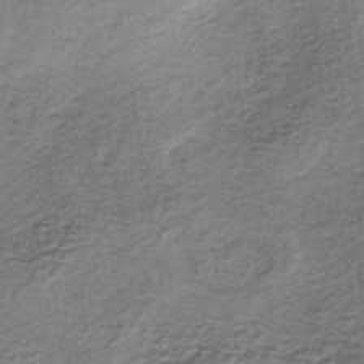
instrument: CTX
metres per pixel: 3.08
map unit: lHb
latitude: -37.0486
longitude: 60.9353
